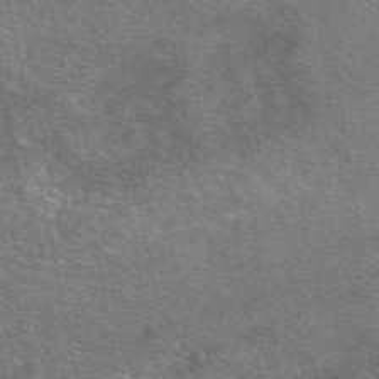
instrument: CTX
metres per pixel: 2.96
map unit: eAb
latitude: 49.3293
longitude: 114.8219
